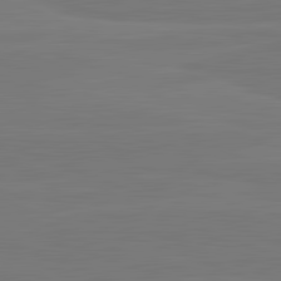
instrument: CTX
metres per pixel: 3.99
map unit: lApd
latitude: 82.3278
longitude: 164.6330
